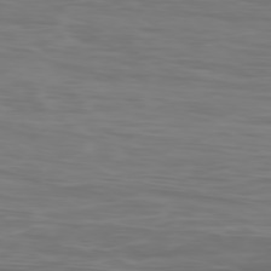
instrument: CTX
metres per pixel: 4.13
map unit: Ap
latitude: -79.0864
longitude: -75.7639
